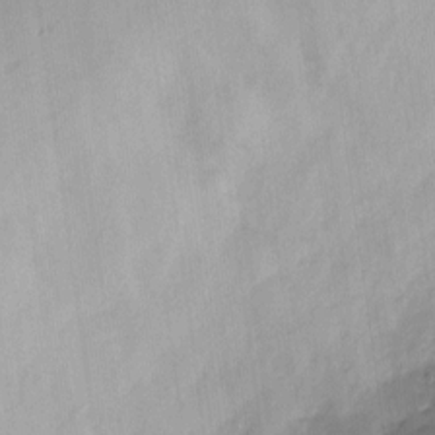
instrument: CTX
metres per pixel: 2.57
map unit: Hve
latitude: 13.1214
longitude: -90.6113
